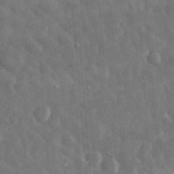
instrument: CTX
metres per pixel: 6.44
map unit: eHh
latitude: 32.5546
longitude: -69.7639
